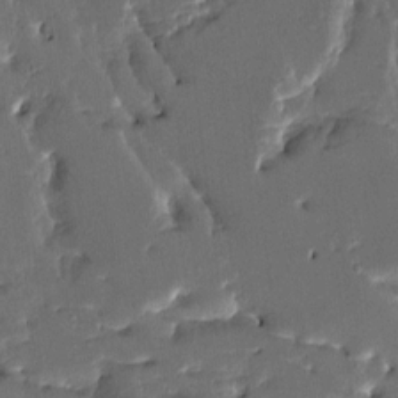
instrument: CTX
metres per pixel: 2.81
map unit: HNhu
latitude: 5.5182
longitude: -5.9150
